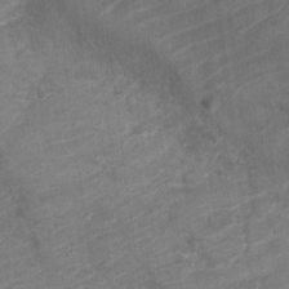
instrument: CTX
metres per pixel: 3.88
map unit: Nve
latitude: -18.5952
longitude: 107.1809
